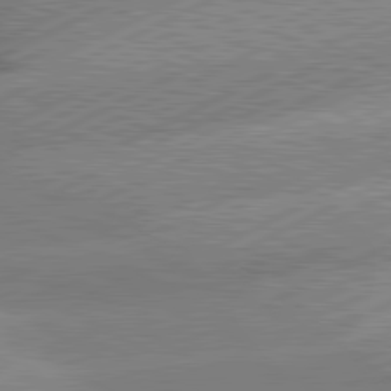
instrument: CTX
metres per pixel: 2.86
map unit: lApd
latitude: 81.2159
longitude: -150.4223
